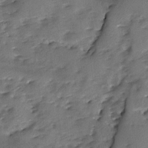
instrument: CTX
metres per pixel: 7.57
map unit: Ave
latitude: -9.4643
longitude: -117.5938
